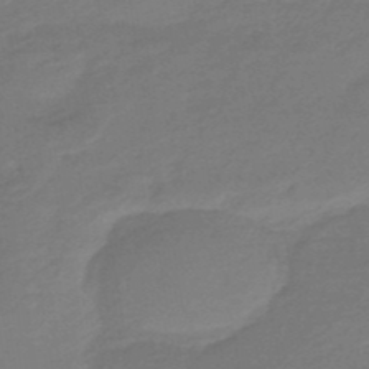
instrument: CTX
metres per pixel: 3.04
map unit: eHb
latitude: -45.9556
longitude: 89.8044
